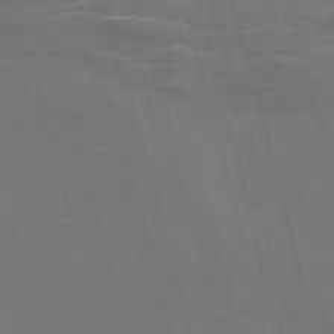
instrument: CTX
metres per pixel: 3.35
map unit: Nve
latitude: -58.0472
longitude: 65.5399
